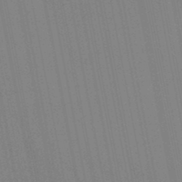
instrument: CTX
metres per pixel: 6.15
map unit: lHb
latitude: -48.6897
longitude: 67.0675
